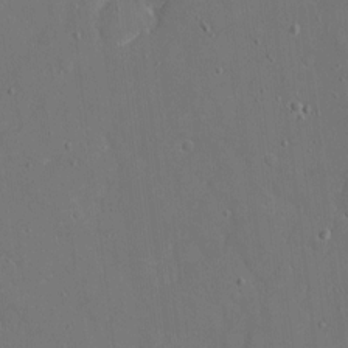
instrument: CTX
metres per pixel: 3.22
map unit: eHh
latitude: 5.4804
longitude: -68.2712
